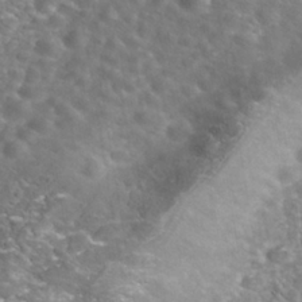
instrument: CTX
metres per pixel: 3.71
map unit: Nhe
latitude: -40.9164
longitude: -99.9717
